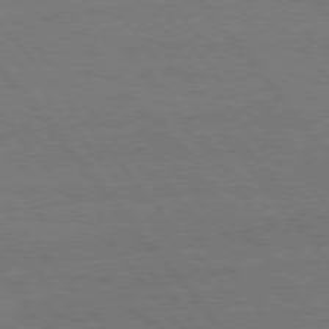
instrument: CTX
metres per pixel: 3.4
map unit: Hpe
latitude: 75.7639
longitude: -137.4049
